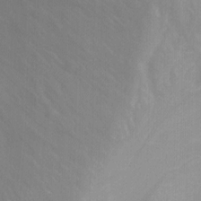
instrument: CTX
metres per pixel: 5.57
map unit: Nhu
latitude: -13.3132
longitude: -65.9340
